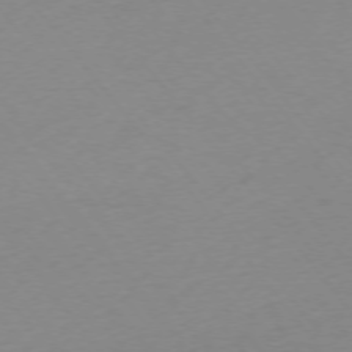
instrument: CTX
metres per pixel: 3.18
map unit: Ap
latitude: -75.0487
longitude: -71.7827
